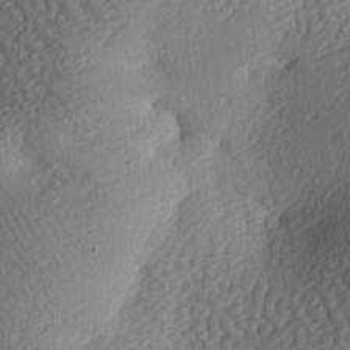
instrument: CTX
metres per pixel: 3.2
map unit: lAa
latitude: -7.5966
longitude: -126.3278
